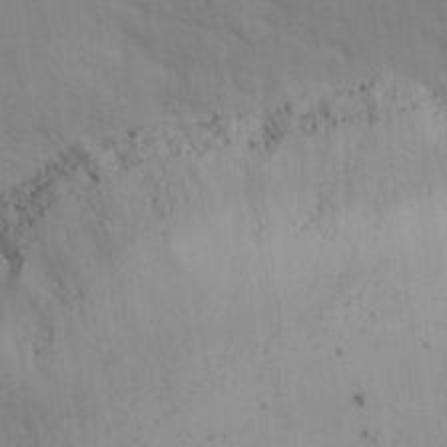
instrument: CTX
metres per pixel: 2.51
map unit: Ave
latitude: 12.8758
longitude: -101.2915
